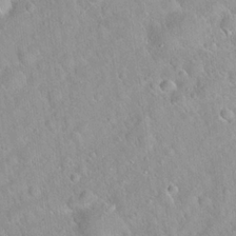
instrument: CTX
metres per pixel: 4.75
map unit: Hto
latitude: 20.9136
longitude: -52.7624
